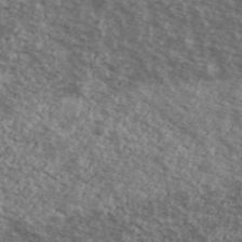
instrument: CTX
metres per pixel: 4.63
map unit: Ave
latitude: 39.1781
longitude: -111.0081
